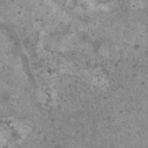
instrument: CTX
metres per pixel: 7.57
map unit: HNhu
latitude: 0.2144
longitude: 1.0487
